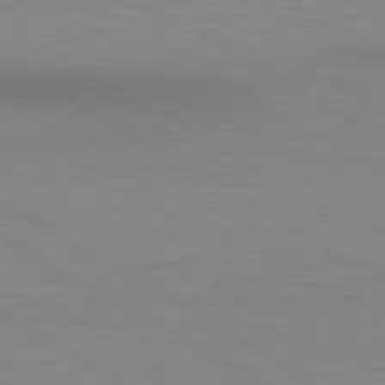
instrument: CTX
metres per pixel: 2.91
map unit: lApd
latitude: 80.4790
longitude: 130.8219
